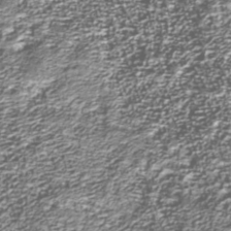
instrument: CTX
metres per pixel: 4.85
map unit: Nhu
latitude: -38.7085
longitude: -82.2333
